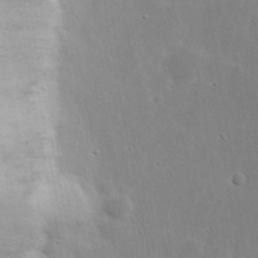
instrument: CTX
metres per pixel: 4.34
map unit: eHh
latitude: 19.5749
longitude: -72.1578
